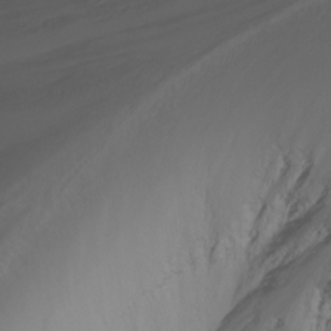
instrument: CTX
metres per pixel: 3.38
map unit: Nhu
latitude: -8.1039
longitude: -83.5749
